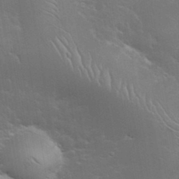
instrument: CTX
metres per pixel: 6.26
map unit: eHh
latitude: 36.3467
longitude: -66.3467
